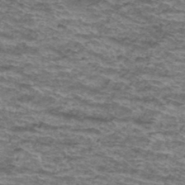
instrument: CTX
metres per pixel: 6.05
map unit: Hto
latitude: 38.1389
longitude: -43.2159
